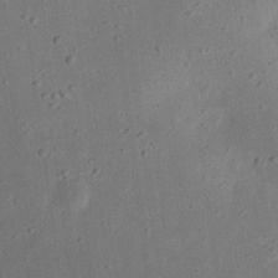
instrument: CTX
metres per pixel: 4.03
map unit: eHh
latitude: 24.1955
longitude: -68.6680
